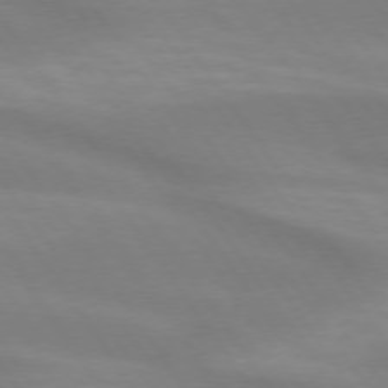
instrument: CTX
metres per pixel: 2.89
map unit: lApd
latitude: 74.1200
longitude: -49.3104
